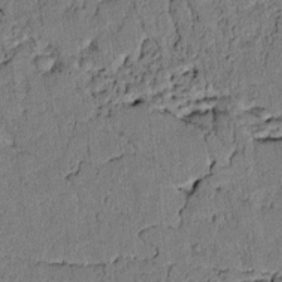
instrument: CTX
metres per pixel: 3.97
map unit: lAvf
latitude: 4.8191
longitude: 168.4062
